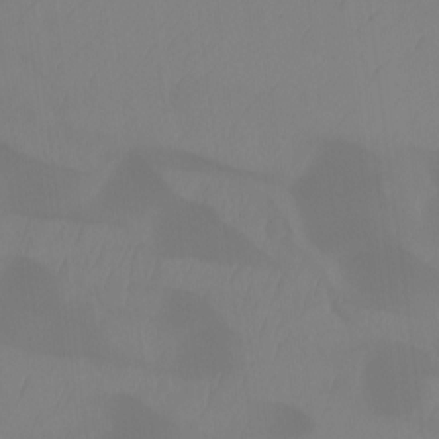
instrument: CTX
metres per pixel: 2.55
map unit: Ht
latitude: -14.4629
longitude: -53.6505
